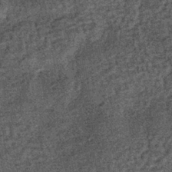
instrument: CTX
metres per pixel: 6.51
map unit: lHb
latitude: -39.6344
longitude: 65.8234
